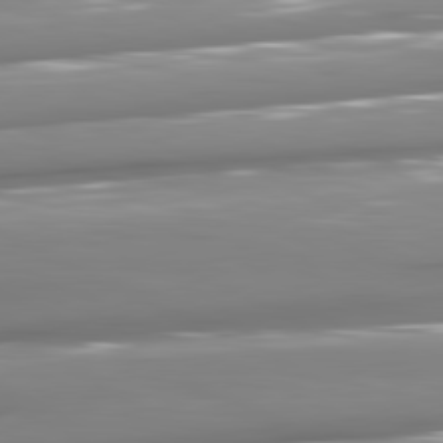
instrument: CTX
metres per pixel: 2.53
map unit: lApd
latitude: 81.4048
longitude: -145.1781
